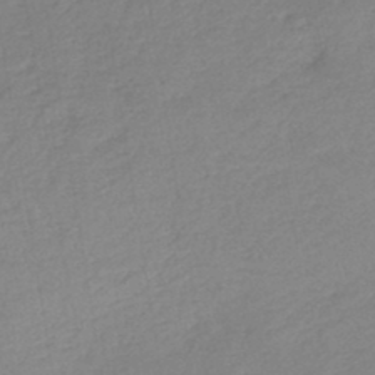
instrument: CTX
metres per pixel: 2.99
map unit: lHb
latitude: -44.4440
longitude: 71.4643
